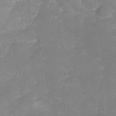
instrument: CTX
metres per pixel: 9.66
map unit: Nhu
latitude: -15.4077
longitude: -58.3656
